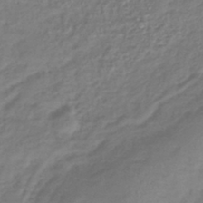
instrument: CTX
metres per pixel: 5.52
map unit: lHb
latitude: -41.2943
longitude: 73.3320
